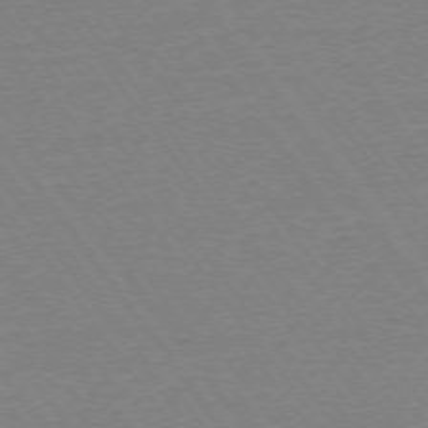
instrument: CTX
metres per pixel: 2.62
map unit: Ap
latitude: -74.8786
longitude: -82.8191
